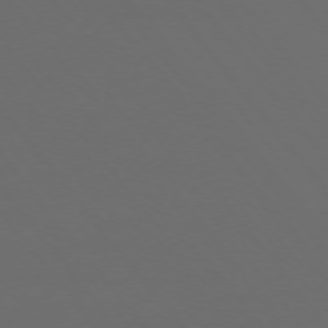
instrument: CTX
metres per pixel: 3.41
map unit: Ap
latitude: -75.0298
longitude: -77.3670
